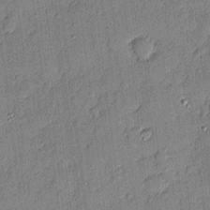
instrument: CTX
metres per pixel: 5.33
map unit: eHh
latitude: 3.7449
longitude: -75.6316
